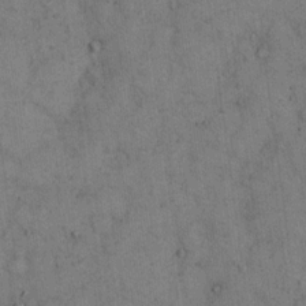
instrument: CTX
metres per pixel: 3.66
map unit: eHh
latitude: 15.8395
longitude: -62.9514
